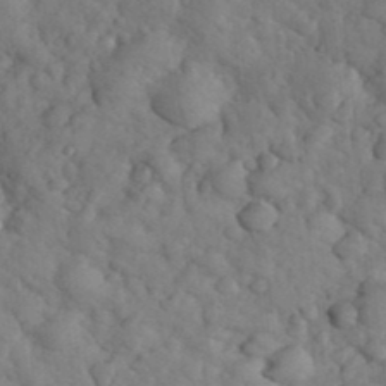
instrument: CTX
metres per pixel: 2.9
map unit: eHh
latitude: 33.6127
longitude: -66.9135
